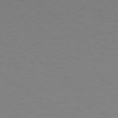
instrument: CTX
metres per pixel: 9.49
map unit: Hpe
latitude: 78.4979
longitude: -138.0822
